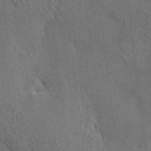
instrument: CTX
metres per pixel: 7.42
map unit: HNhu
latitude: 13.6127
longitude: 9.9367
